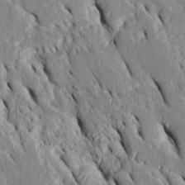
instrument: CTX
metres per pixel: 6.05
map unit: Htu
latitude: -0.0661
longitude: 149.7289
